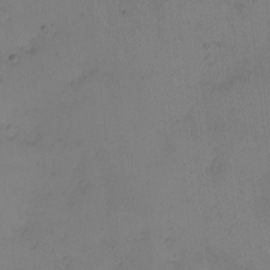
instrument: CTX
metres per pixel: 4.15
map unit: eHh
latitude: -2.4251
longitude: -73.8962
